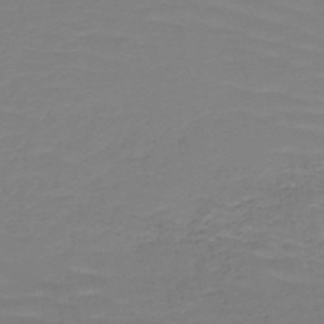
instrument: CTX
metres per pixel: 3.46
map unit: HNb
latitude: -49.4266
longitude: -50.9513
